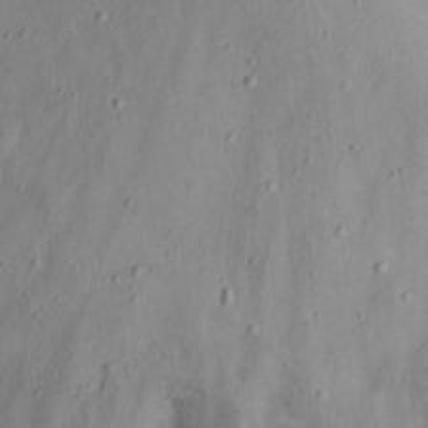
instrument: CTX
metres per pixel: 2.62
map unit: Nhu
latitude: 21.8773
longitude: -70.8191
